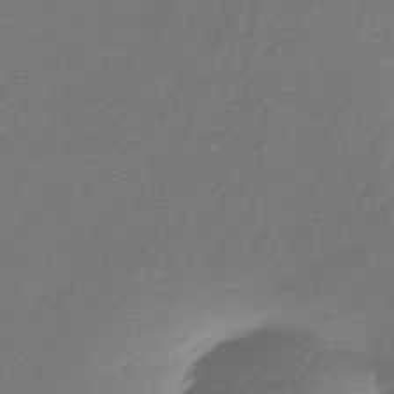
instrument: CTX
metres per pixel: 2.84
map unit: lHb
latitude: -41.5021
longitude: 65.8612
